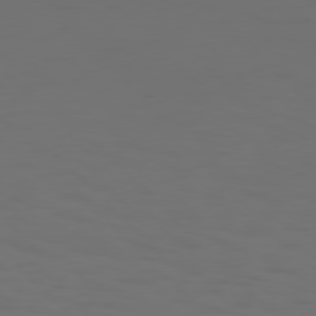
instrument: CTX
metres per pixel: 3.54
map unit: Hpe
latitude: 77.4615
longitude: -170.2333
